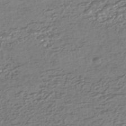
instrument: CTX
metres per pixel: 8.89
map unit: HNhu
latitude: -44.5763
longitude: 95.8422
